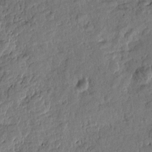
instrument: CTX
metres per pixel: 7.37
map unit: Htu
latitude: -0.6141
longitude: -176.3467
